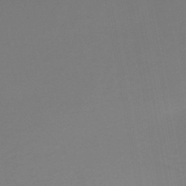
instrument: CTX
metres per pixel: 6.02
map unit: lHb
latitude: -46.1039
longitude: 66.1984
